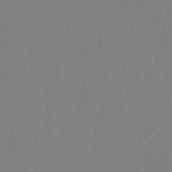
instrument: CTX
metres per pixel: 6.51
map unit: Htu
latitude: -14.0850
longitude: -50.1388
